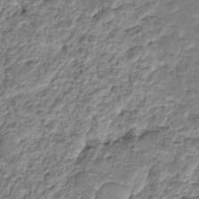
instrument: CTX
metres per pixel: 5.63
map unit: HNhu
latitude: -21.5588
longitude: 84.8785
